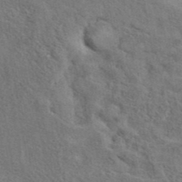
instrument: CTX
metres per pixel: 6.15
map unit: eAb
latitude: 40.8380
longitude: 103.6155
